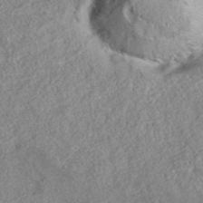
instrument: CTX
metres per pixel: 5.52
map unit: eAb
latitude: 35.9717
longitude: 108.1795
